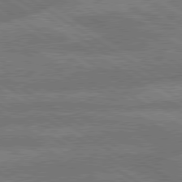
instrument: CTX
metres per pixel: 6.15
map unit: lApd
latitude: 79.8395
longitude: -161.8394
